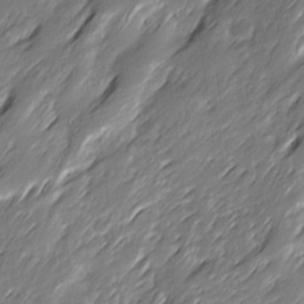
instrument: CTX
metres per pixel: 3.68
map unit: Ave
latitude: 15.5183
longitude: -135.9528
